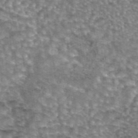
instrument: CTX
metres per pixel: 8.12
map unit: eAb
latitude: 44.4034
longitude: 105.4832
